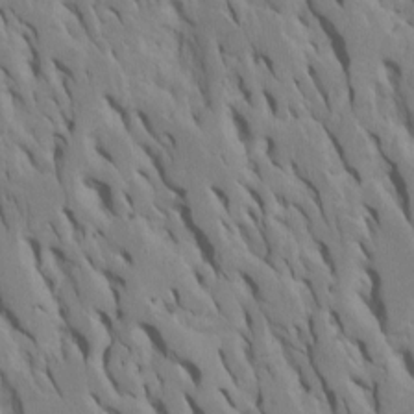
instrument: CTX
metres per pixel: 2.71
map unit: Htu
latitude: -7.7288
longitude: 145.1431
